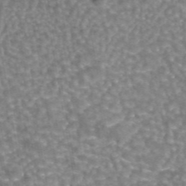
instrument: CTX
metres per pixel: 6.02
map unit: eAb
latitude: 44.0444
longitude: 106.8597
